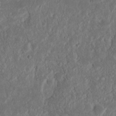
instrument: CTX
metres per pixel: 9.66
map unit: Nhu
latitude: 14.7247
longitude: -73.7450
